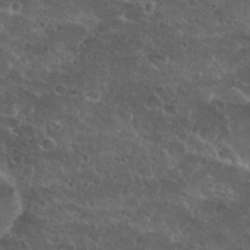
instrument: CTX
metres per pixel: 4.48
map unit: Nhu
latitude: 27.0081
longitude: -50.9702
